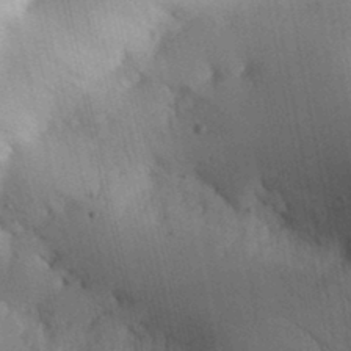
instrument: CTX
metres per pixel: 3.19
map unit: Aa
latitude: 30.1767
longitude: -143.0836
